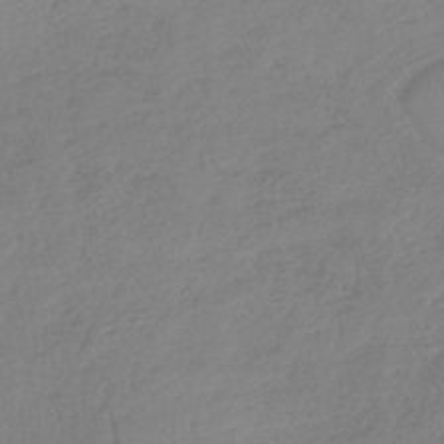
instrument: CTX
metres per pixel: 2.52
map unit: lHb
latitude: -41.4832
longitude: 71.4266
